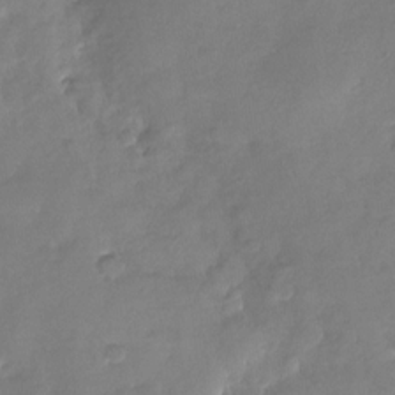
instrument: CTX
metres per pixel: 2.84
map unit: Nhu
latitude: -28.2928
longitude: -61.0458
